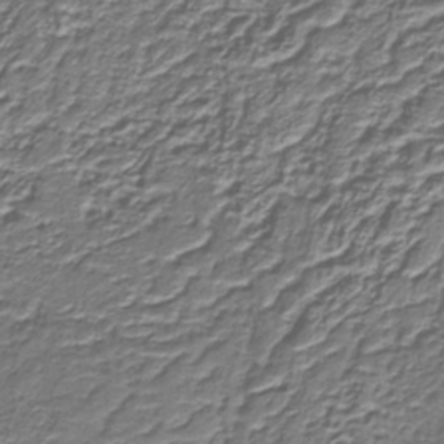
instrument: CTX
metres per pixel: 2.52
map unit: lHb
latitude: -39.3132
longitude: 53.1998
